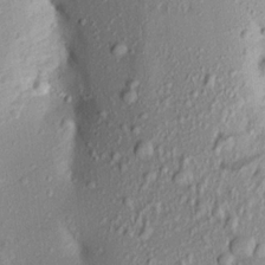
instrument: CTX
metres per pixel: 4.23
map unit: Aa
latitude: 17.5560
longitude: -148.6868
